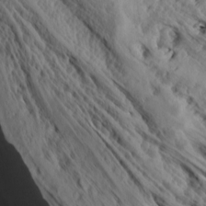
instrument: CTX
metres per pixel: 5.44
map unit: lAa
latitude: -7.6155
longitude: -123.8205
